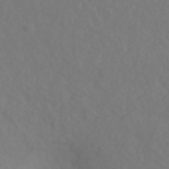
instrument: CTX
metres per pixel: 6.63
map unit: ANa
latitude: 47.0459
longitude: 26.4251
